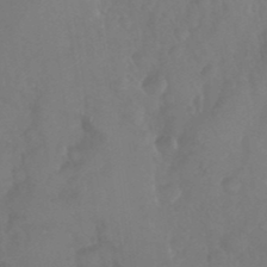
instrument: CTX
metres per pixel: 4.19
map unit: Nhu
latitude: 28.8191
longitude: -56.6490
